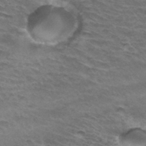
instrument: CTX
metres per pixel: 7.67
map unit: Hto
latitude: 34.0822
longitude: -42.7246
